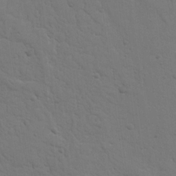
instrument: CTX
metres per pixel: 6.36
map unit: Nhu
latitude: 17.7639
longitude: -78.7058
